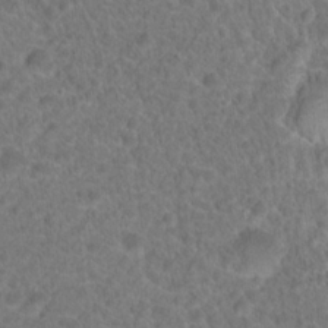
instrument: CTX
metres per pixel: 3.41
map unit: Hto
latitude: 18.5923
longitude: -40.4601
